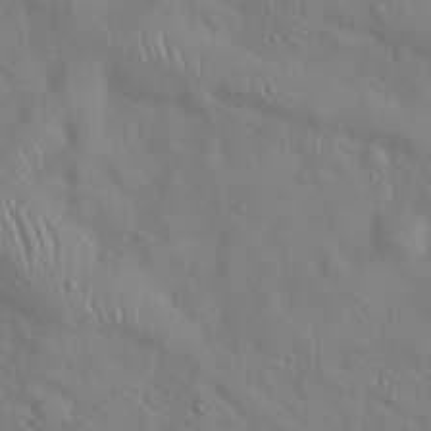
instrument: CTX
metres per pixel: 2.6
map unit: Hto
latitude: 19.0458
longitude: -53.5749
